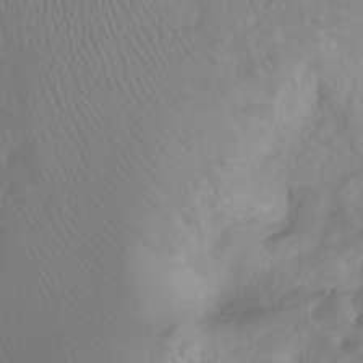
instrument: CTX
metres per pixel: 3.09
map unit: Hto
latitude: -8.1039
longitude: -40.3278
